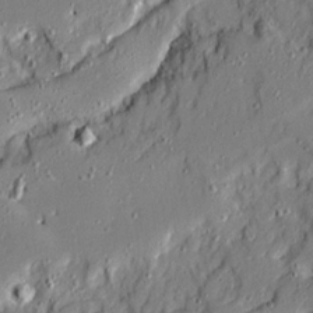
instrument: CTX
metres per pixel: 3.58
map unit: Ave
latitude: 20.7624
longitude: -129.0458
